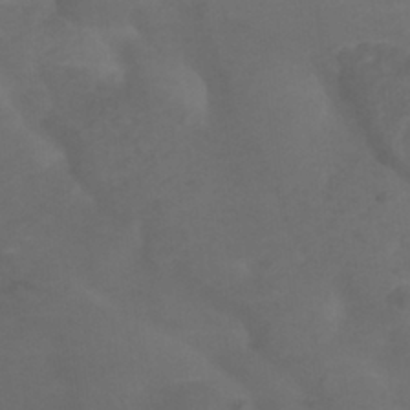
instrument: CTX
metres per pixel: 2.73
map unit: Htu
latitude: 3.8961
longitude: -20.7058
